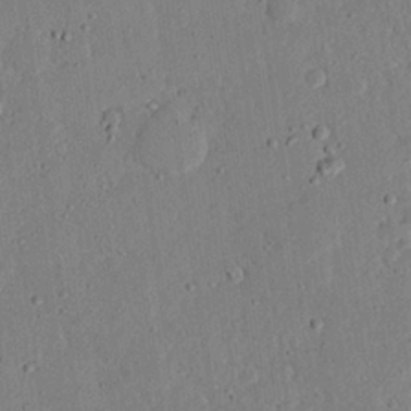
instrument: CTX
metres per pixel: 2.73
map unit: eHh
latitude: 24.9891
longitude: -80.9514
